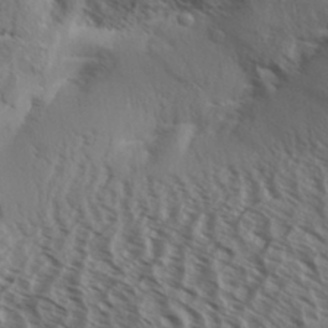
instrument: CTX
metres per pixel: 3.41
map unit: Aa
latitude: 33.5182
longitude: -138.5924
